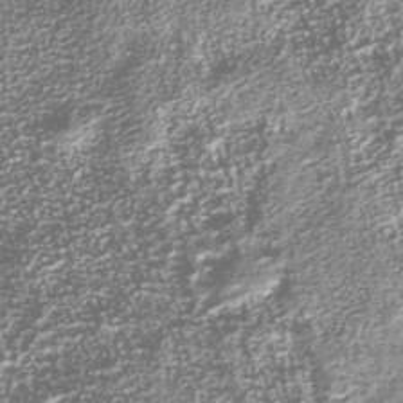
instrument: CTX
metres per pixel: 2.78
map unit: Nhu
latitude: -40.3117
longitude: -83.6504
